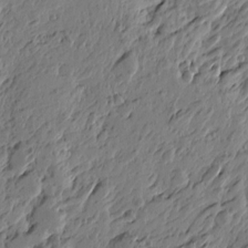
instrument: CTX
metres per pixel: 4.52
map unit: Htu
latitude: -3.7855
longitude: -178.8758
